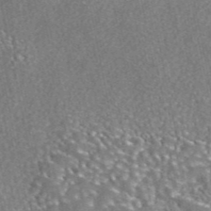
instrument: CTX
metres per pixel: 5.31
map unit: eAb
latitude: 42.8002
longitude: 105.3698
